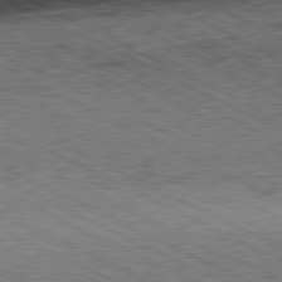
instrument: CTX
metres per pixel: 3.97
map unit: Hpe
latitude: -81.6533
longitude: 9.8044
